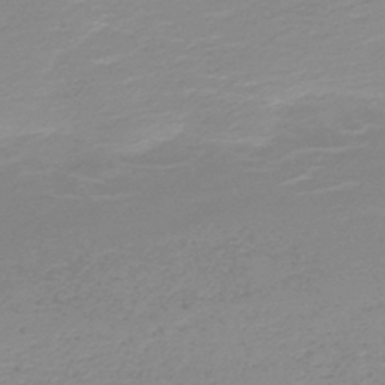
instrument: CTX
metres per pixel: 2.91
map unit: HNb
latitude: -45.9556
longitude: -43.8772
